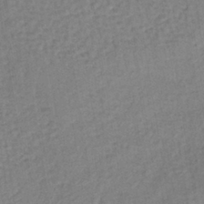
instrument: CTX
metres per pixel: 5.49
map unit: lHb
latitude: -38.2740
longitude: 63.1998
